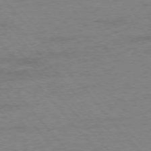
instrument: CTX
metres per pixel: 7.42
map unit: Ap
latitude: -76.8408
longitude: -84.2145
